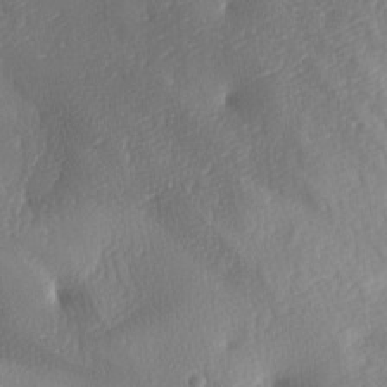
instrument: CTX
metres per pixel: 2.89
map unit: lAa
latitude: -8.1795
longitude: -128.1578
